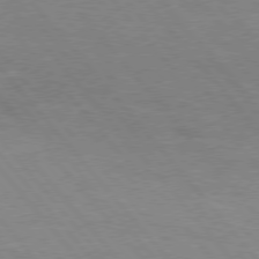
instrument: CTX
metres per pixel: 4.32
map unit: Hpe
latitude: 76.2522
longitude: -151.5371
